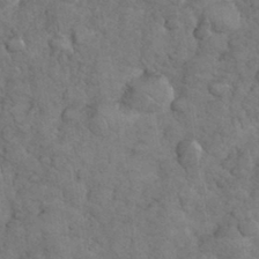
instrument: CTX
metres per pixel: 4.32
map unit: eHh
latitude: 33.9717
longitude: -66.0444
